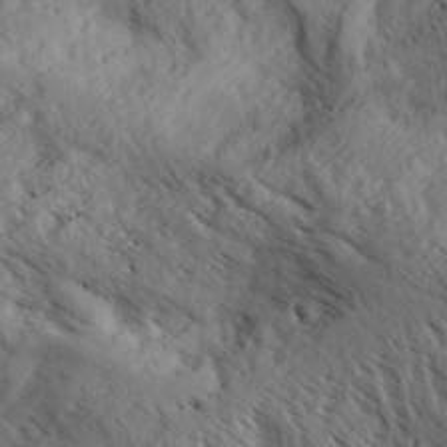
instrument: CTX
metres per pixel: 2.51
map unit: Aa
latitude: 27.8395
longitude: -134.0633
